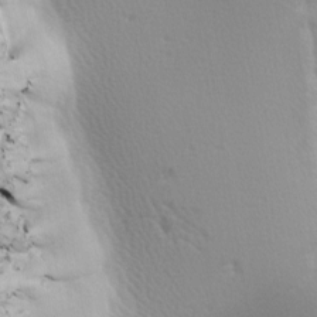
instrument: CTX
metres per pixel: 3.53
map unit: lAa
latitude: -10.2740
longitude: -125.5371
